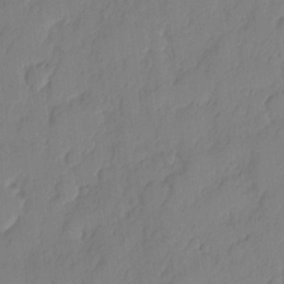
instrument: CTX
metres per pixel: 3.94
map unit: eHh
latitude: 5.3104
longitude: -75.8583
